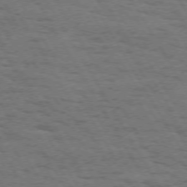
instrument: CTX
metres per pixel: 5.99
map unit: Hpe
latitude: 71.9906
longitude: -123.4426
